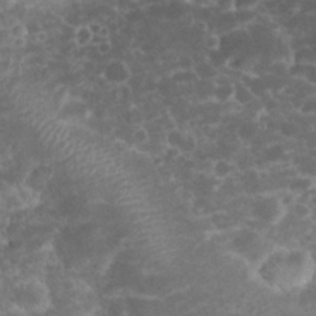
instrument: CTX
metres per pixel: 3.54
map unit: eHh
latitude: 32.5924
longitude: -61.3481
